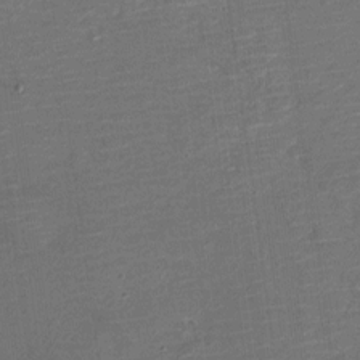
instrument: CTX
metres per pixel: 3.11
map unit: Nve
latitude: -20.6329
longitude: 103.8611
